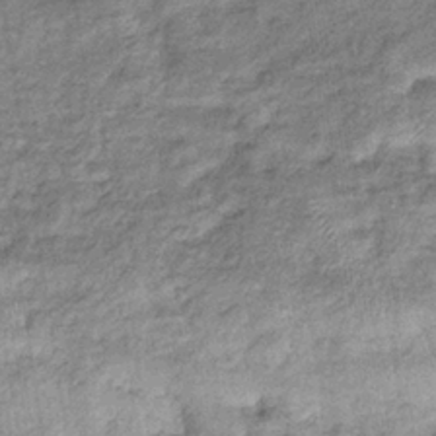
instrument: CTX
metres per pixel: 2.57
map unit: eHb
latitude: -37.4643
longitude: 77.6155
